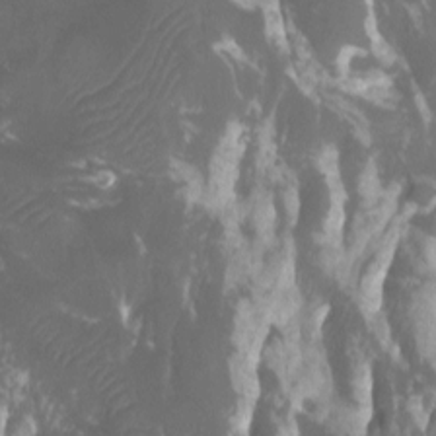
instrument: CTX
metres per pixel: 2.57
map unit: Htu
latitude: -11.3321
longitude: -74.2523
